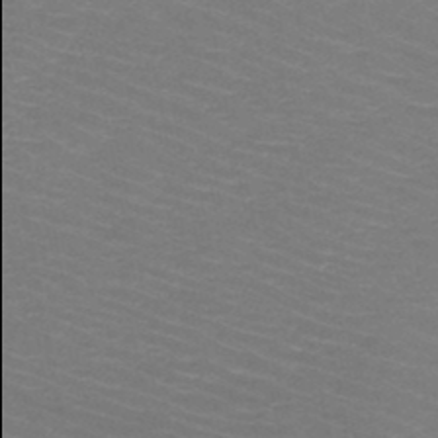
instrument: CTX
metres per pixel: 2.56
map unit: HNb
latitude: -48.5763
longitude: -45.9906
